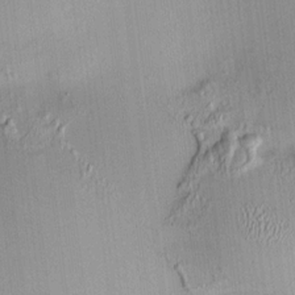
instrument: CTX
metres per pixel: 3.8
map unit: HNhu
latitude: 11.5371
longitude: 11.0675
